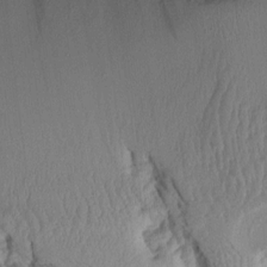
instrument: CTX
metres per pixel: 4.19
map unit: Aa
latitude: 10.6491
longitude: -126.8380
